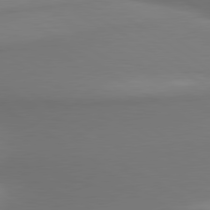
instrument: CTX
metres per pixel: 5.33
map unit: lApd
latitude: 80.0444
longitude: 175.7666
